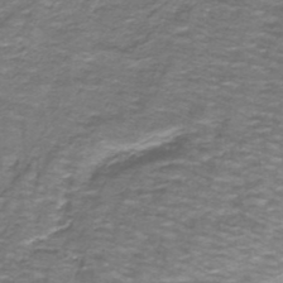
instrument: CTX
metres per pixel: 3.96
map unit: lHb
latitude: -40.8219
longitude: 56.1795
